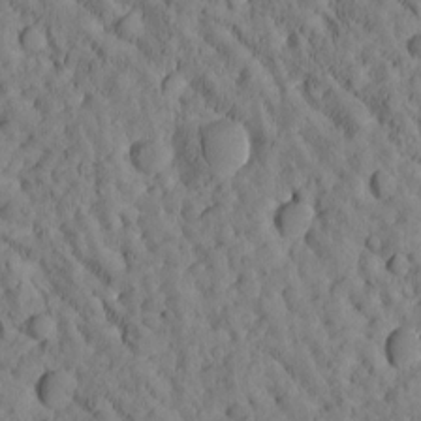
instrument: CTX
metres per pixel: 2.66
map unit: Htu
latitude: -3.2753
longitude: 174.1983
